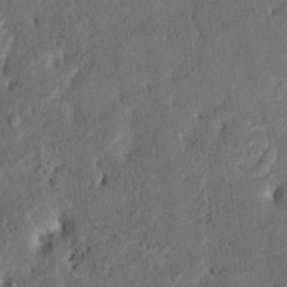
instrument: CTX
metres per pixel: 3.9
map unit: HNhu
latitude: 7.4993
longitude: -3.6316
